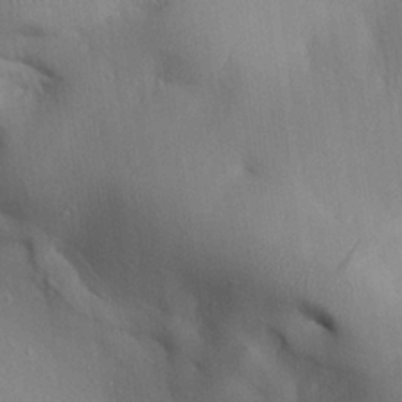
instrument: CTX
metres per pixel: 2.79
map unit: Aa
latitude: 25.9528
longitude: -137.0648
